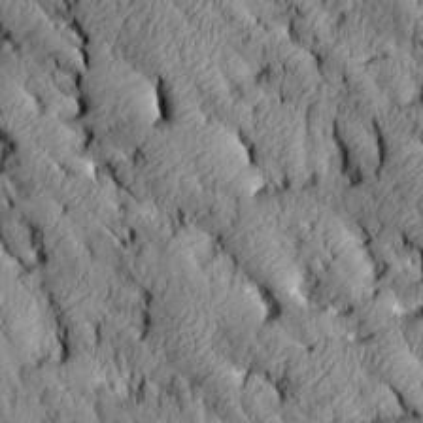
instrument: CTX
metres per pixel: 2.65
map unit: Aa
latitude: 7.0080
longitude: -128.1767
